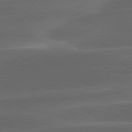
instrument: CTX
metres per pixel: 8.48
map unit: lApd
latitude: 78.8947
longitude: -48.8380
